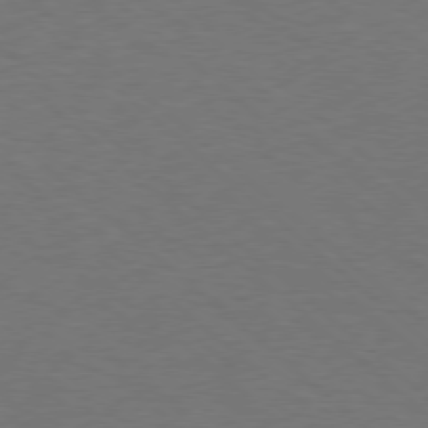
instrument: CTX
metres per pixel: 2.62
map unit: Ap
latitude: -78.4440
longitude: -68.2901
